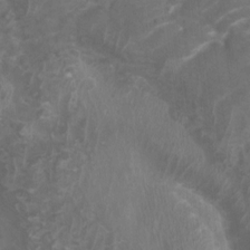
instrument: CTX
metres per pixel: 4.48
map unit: Htu
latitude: 3.0269
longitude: -20.0444
